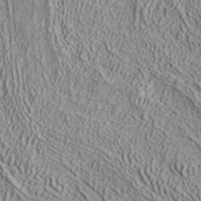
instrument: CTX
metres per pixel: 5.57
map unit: ANa
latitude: 38.7246
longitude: 22.6141
